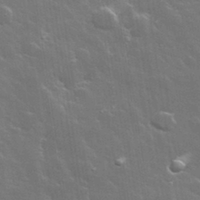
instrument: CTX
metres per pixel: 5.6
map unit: lHvf
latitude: 36.3467
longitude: -91.7639
